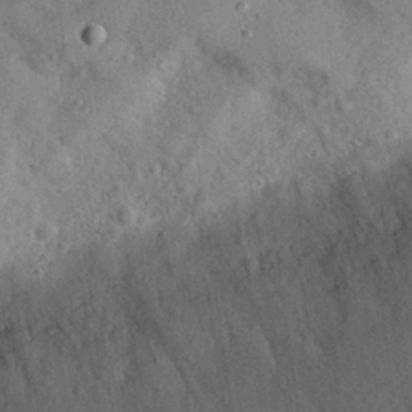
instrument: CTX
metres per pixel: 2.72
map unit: eHh
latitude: 27.0270
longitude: -76.7246
